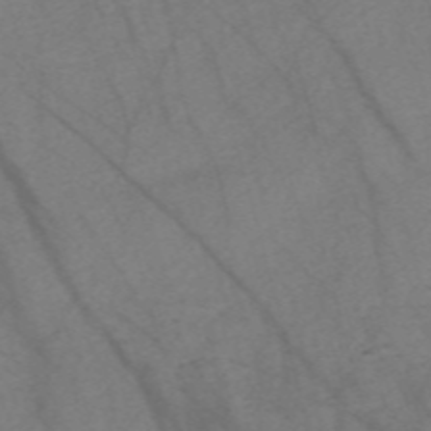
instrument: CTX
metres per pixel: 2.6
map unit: Nve
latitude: -58.7841
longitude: 64.3873
